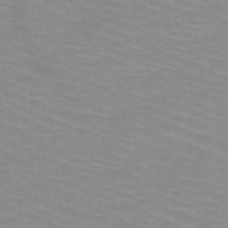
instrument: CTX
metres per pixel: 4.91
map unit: HNb
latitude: -48.0472
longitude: -45.6127
